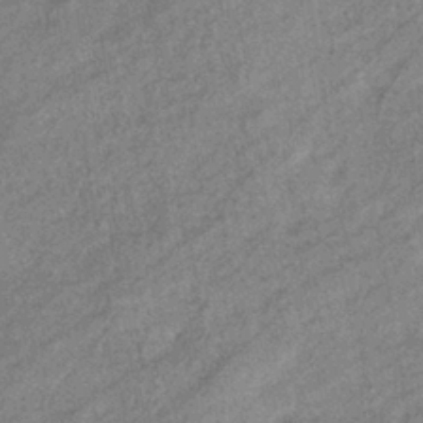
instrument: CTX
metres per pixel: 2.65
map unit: eHb
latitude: -39.8800
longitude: 81.7289
